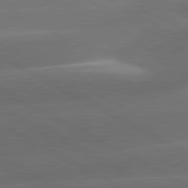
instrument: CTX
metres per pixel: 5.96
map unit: lApd
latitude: 81.0647
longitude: -146.9514
